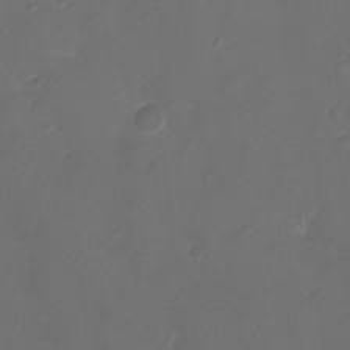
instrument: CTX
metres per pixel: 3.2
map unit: Ht
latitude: -2.6707
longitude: -19.5938
